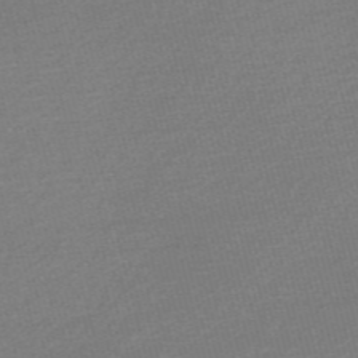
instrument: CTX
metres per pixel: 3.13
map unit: Nve
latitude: -56.7463
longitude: 61.4077
